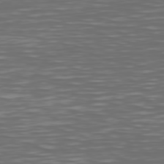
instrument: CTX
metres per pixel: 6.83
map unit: Hpe
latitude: 74.7435
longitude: -126.0633
